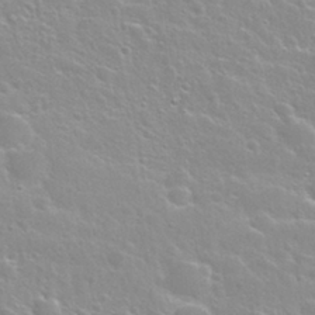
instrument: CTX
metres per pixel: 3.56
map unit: Nhu
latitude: 28.2711
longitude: -53.4049
